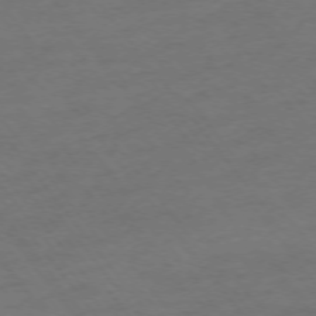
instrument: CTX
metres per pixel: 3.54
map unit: Ap
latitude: -75.2187
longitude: -67.2914
